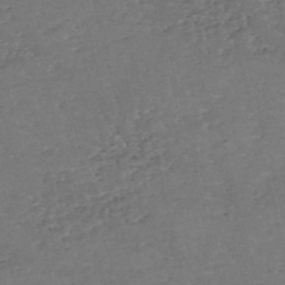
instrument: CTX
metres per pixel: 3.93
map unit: eHh
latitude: -55.1620
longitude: -90.0255
